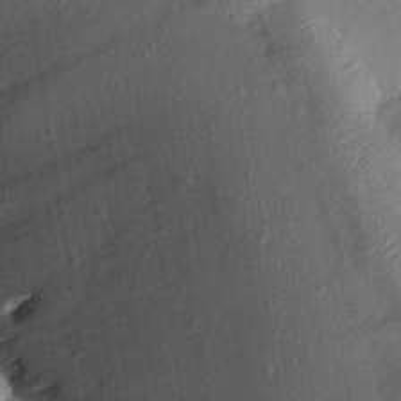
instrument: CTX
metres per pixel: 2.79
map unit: Aa
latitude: 13.6316
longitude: -144.1578
